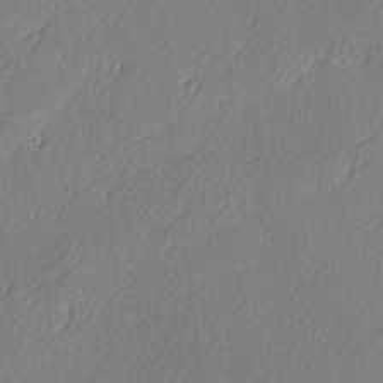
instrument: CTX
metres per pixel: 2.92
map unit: lAvf
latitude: -4.2172
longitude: -108.8758
